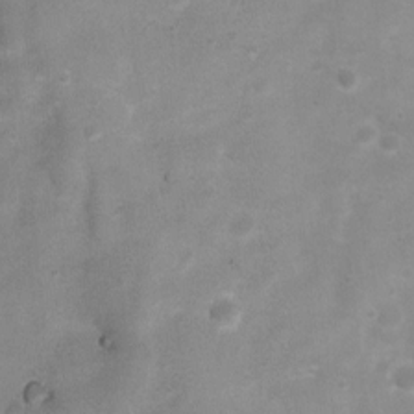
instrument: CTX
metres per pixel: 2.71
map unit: Ht
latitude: 4.9325
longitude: -21.1592
